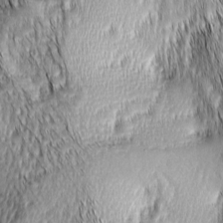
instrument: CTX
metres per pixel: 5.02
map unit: lAa
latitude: -4.9163
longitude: -122.4034
